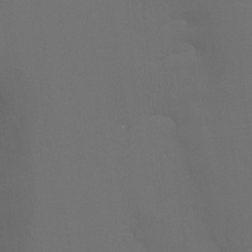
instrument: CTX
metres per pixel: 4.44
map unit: Ht
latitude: -7.8989
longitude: -32.8002
